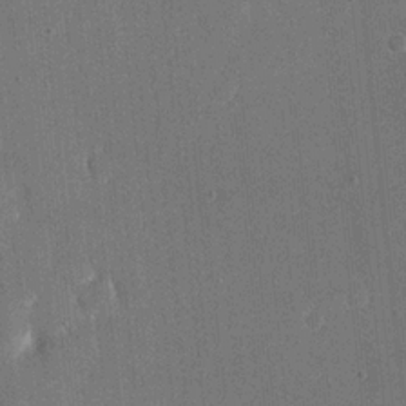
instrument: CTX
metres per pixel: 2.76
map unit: eHh
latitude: 19.5182
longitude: -68.0444
